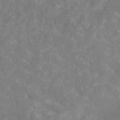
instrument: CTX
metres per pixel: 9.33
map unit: eAb
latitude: 45.5371
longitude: 125.8989
